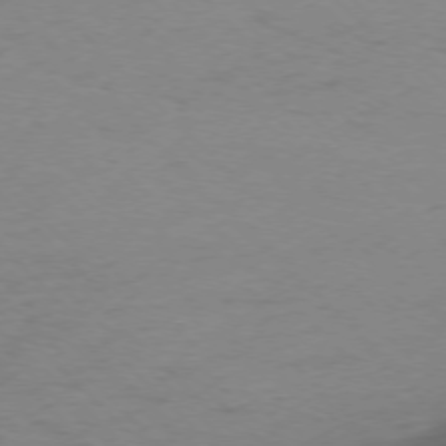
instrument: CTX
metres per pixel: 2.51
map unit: Ap
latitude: -76.7463
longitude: -70.8191
